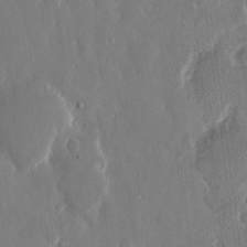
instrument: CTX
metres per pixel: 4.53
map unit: eHh
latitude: 13.3860
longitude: -71.2726
